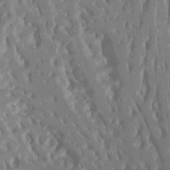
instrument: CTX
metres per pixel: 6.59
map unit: Ht
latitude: -7.3320
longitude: -28.0255
